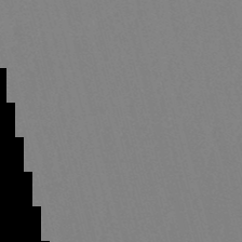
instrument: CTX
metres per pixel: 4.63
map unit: eHb
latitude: -50.7463
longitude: 75.2943
